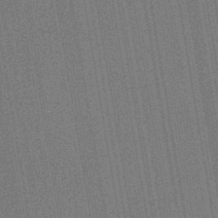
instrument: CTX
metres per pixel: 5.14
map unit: lHb
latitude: -47.8422
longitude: 74.4818
